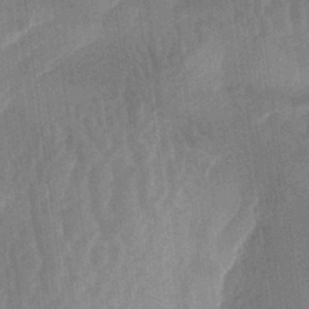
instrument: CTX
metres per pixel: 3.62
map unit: lAa
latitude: -5.3131
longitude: -128.9891
